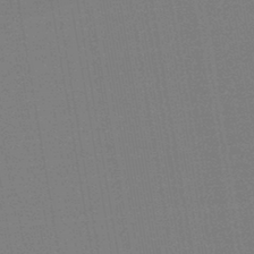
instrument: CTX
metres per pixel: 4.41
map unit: HNb
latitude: -44.3495
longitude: -41.6127
